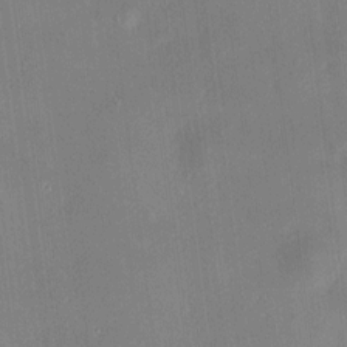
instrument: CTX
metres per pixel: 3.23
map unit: HNhu
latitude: 9.7828
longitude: 11.1809
